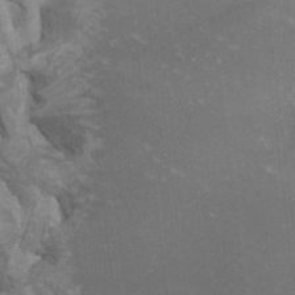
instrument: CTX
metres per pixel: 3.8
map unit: HNhu
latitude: 6.1200
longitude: -1.6694
